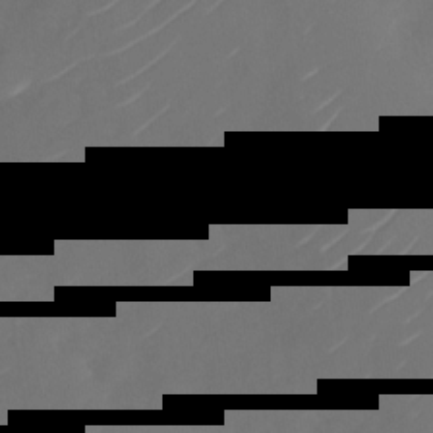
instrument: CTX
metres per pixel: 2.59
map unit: Nhu
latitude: -28.7085
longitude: -74.1011
